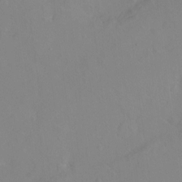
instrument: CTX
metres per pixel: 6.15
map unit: Ht
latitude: -15.1998
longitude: -43.1781
